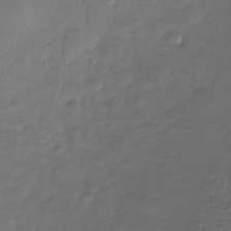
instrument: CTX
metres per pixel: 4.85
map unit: Nhe
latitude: -34.6141
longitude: -89.1026
